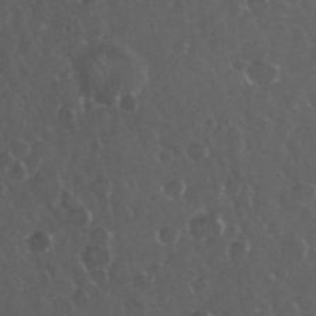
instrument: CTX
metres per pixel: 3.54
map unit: eHh
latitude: 33.7261
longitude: -61.4426
